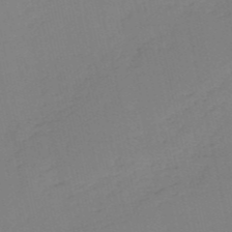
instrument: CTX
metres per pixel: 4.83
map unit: HNb
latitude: -53.5210
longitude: -39.4426
